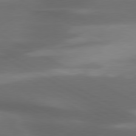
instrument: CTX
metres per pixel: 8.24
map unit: lApd
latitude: 79.7639
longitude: -119.7638
